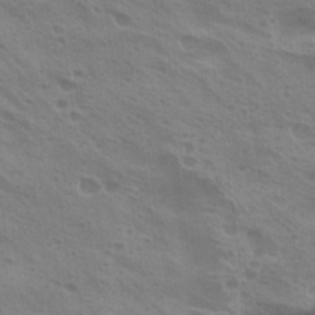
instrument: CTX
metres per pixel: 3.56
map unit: Hto
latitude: 25.1970
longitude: -38.7813
